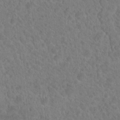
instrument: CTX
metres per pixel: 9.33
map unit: Hto
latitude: 18.4601
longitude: -40.1766
